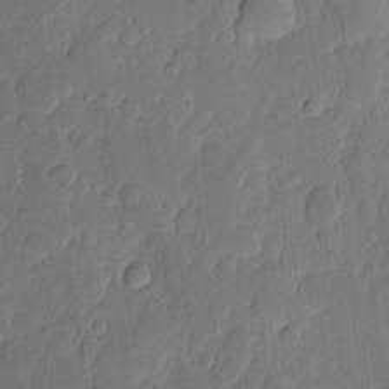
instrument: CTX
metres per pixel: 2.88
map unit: eHh
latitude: 6.1956
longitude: -71.1781
